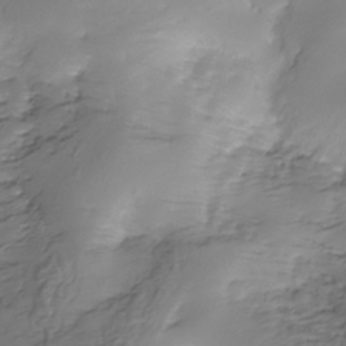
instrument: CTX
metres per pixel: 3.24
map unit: Hve
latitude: -28.6707
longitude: 91.7289
